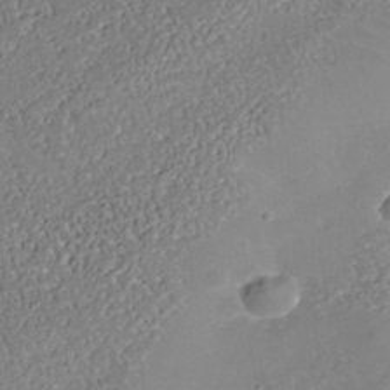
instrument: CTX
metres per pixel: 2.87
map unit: Nhe
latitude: -38.1795
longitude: -89.0648
